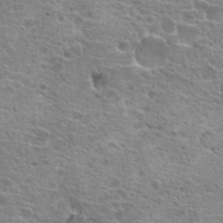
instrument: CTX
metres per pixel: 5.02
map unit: Hto
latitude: 21.1214
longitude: -41.9717
